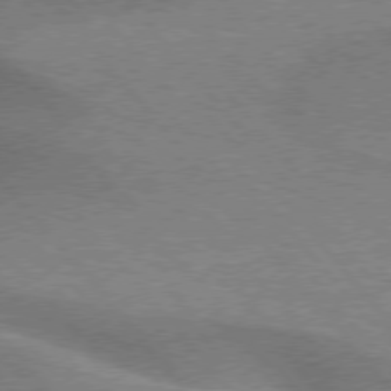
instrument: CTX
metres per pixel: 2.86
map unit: lApd
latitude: 76.1766
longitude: -61.5560
